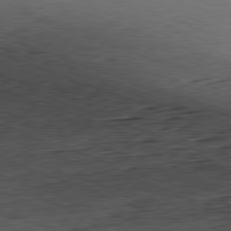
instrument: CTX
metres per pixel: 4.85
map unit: Hpe
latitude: -82.0472
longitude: 13.6722
